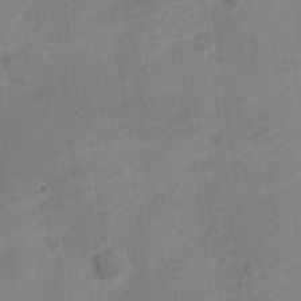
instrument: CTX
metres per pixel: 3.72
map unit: Nve
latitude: -18.9353
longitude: 108.1984
